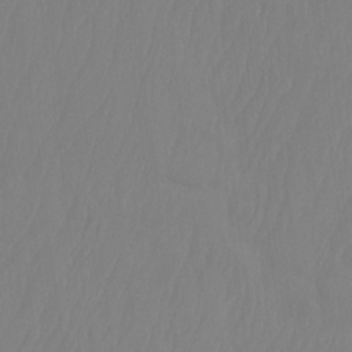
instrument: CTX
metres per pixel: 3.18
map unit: Ht
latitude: -14.6897
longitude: -50.0444
